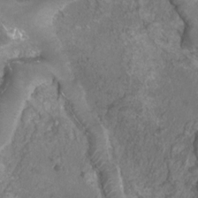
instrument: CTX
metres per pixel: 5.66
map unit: Htu
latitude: 3.2159
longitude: -20.9325
